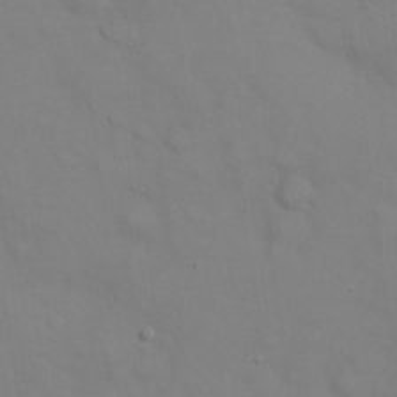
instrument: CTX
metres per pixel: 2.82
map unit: eHh
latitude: 21.9528
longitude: -61.6694
